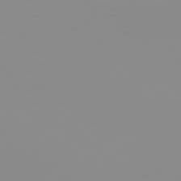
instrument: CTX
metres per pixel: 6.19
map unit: Ap
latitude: -79.4832
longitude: -94.1389
